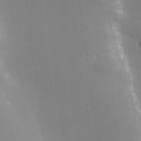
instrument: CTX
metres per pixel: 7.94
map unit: lHvf
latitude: 23.4048
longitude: 141.1620
